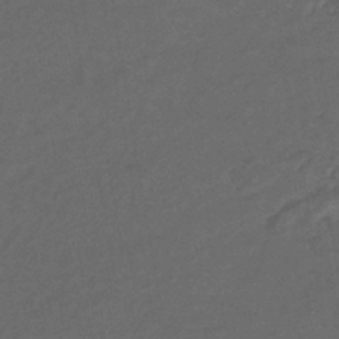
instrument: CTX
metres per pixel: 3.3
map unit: eHb
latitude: -43.3887
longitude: 87.1431
